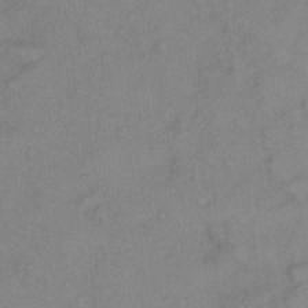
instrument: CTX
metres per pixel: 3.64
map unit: Hto
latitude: 6.3656
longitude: -61.6505
